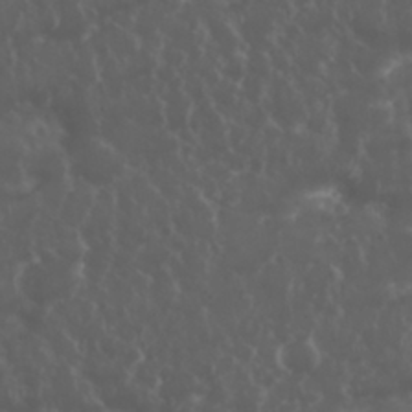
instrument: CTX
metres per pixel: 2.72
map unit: eHh
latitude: 33.6883
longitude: -59.4615
